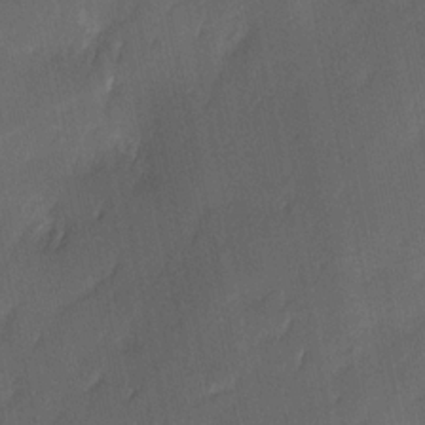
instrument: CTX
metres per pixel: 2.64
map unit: Ave
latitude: -0.2929
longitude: -113.7827
